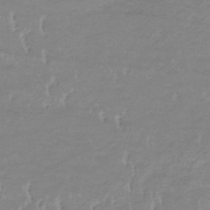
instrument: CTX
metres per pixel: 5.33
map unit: lHb
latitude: -33.7856
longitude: 70.1417
